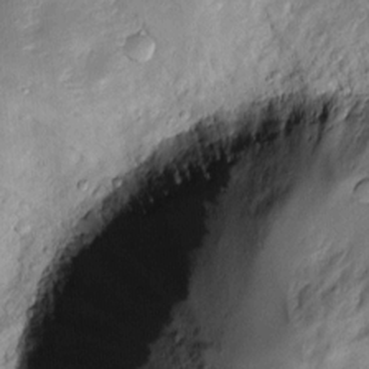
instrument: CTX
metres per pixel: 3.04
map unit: Htu
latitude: -6.8975
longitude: 157.8422
